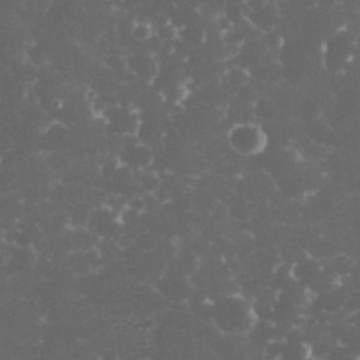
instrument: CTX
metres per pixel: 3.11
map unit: eHh
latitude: 33.1781
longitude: -63.6127
